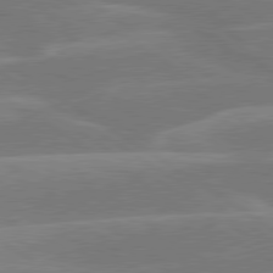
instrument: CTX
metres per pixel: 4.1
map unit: lApd
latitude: 79.7828
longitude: -122.6868
